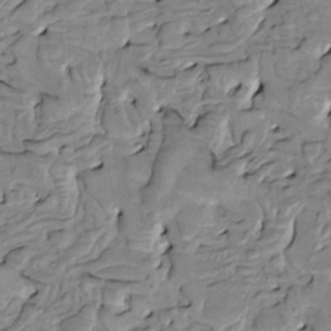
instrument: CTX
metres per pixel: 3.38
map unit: HNhu
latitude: 3.4048
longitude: 8.8219
